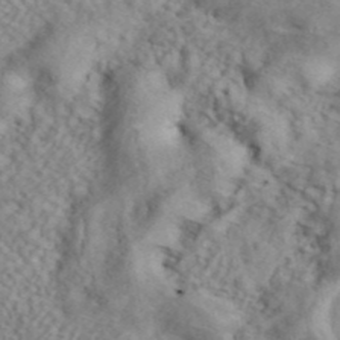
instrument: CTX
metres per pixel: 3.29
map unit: ANa
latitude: 42.4601
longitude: 53.3698
